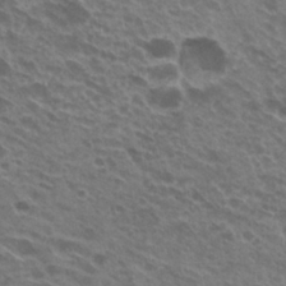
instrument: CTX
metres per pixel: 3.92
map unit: Hto
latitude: 23.9717
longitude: -40.1577
